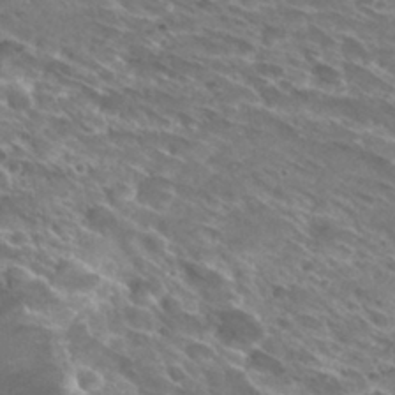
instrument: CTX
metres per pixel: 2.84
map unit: Hto
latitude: 29.9906
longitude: -44.2144
